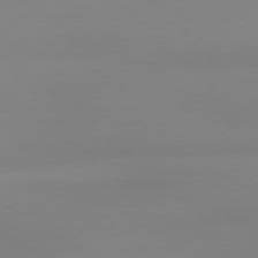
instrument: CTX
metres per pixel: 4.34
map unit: Ap
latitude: -79.3698
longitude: -66.2144
